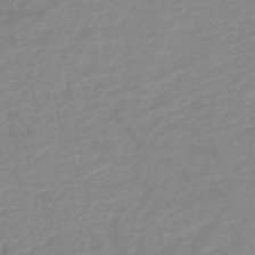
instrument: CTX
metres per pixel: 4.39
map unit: HNb
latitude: -49.6344
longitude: -44.4412
